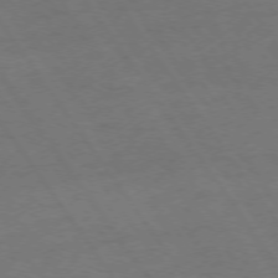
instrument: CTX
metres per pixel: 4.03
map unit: Ap
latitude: -75.8234
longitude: -65.5182
